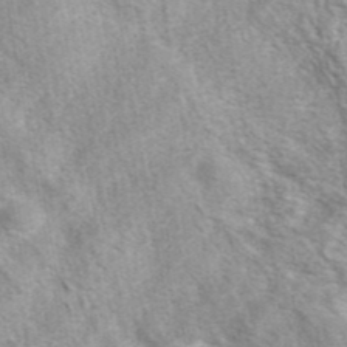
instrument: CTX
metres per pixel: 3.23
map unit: eAb
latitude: 41.5560
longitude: 107.5022
